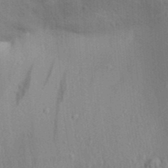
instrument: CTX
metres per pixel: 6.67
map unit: Aa
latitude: 32.1011
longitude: -135.5749
